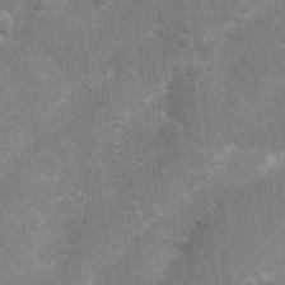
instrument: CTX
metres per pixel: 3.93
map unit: Nhu
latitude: 4.5924
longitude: -25.4804
